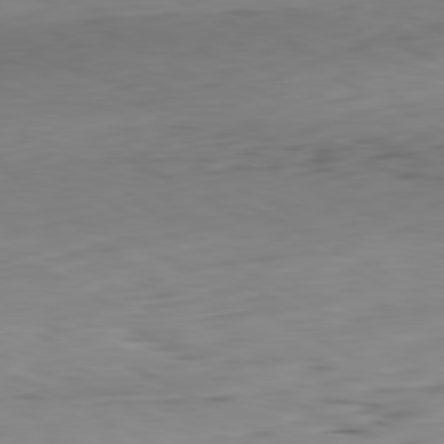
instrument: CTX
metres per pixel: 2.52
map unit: Hpe
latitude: -81.1998
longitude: 16.1228
